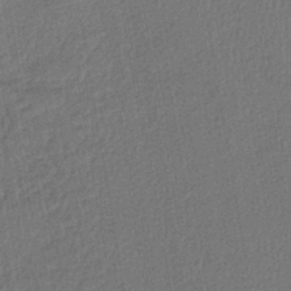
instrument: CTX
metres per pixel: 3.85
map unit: lHb
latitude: -42.5384
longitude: 60.8408
